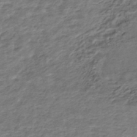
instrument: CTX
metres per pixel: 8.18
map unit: HNhu
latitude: -44.5196
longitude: 102.1984
